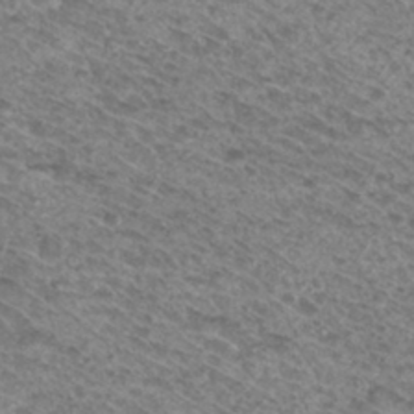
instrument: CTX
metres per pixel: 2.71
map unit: Hto
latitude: 30.9703
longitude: -46.7436
